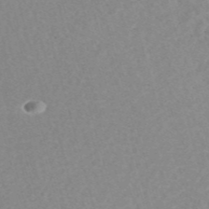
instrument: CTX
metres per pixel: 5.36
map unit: eHh
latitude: -54.5007
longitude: -89.0837
